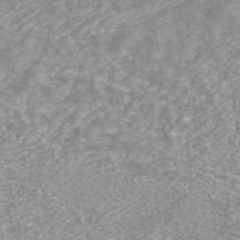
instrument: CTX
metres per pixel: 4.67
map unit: ANa
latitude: 42.5357
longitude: 26.7841
